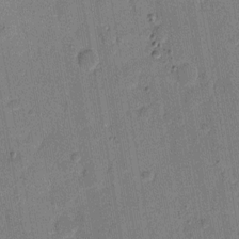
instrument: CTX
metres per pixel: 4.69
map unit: eHh
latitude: 7.6505
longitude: -66.1199
